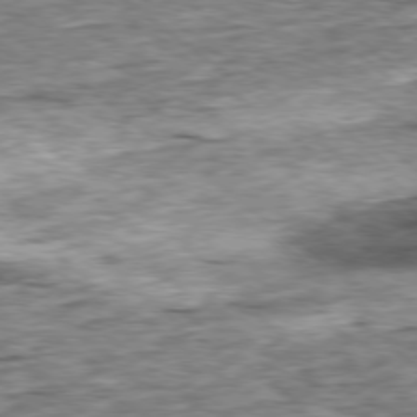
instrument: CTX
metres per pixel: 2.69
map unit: Ap
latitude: -78.9919
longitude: -86.8002
